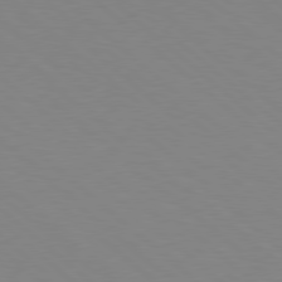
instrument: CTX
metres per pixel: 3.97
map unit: Hpe
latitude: 78.3090
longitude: -176.4034
